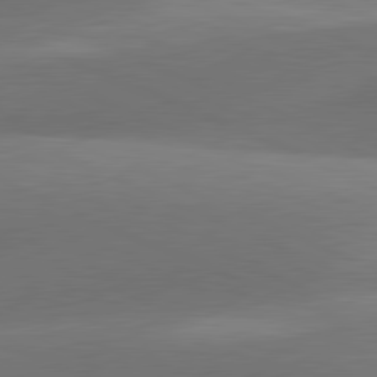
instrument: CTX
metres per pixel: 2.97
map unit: lApd
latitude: 81.2537
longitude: 129.7667
